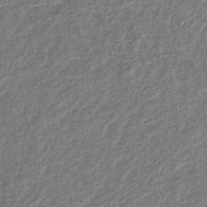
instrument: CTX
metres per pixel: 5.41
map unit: eHb
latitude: -38.1984
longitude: 76.3306
